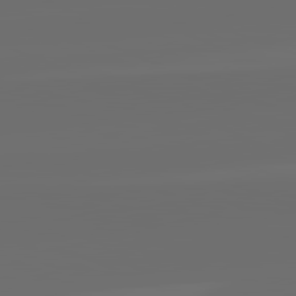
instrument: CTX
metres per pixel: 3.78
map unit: lApd
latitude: 82.2333
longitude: -164.2334
